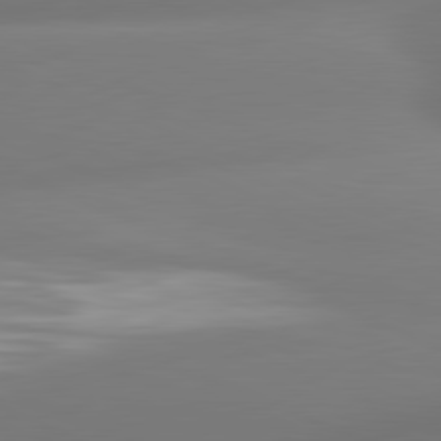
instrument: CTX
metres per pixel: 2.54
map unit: lApd
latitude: 81.2726
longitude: -161.5371
